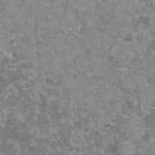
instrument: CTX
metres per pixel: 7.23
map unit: HNhu
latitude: 1.8016
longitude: 7.6722
